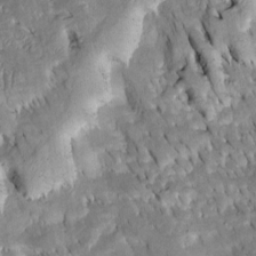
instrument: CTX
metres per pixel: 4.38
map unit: Htu
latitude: -2.7085
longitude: 149.4455
